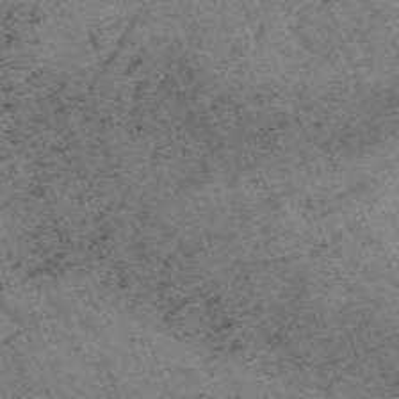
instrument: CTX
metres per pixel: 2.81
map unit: HNb
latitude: -54.6141
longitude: -47.9150
